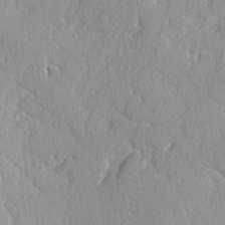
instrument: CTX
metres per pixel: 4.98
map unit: lAvf
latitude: -4.9730
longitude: -109.1781
